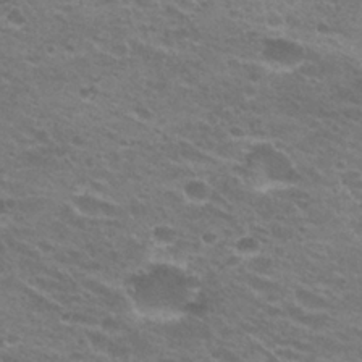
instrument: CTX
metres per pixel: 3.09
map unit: Hto
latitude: 26.1578
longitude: -29.6505
